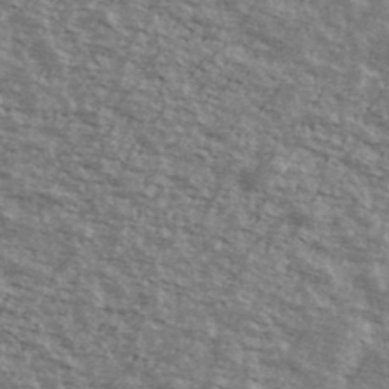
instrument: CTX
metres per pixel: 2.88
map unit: Ave
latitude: 40.6490
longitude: -109.2159
